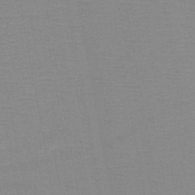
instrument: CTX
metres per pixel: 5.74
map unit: HNb
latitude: -47.7099
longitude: -40.9702
